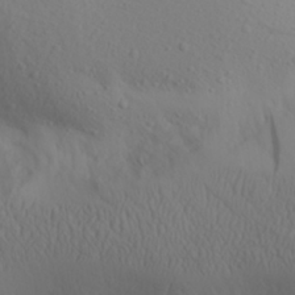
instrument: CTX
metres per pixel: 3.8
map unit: Aa
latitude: 28.1011
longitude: -146.2712
